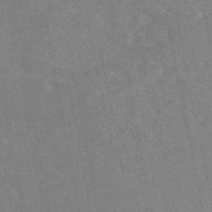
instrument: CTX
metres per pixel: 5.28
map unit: eAb
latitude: 49.1025
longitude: 120.8597
